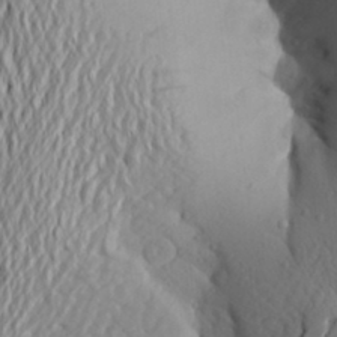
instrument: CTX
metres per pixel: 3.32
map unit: Aa
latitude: 25.8583
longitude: -149.2348
